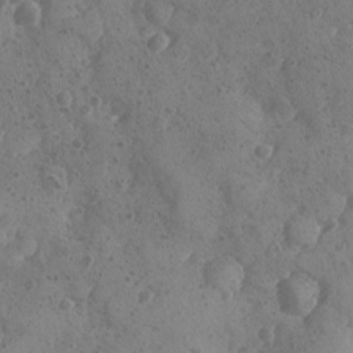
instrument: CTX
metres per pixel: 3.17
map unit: Ave
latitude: -8.7841
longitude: -118.1200
